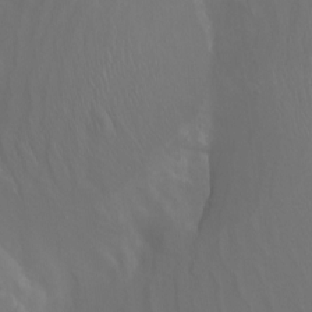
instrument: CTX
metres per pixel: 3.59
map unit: Nhu
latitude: -16.2740
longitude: -51.0458
